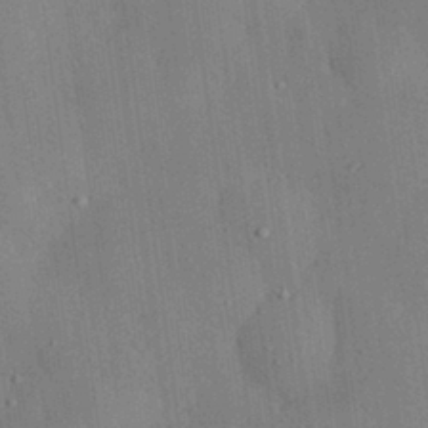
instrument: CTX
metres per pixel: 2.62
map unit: eHh
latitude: 30.4601
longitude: -77.2348
